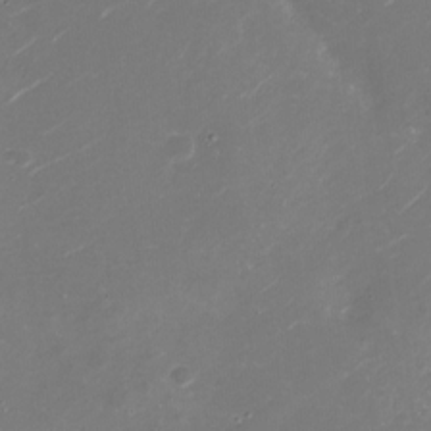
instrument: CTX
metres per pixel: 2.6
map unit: Nhu
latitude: -28.9731
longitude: -75.5749
